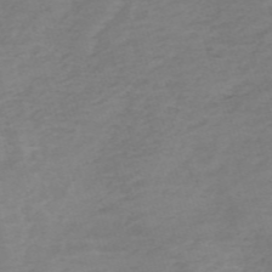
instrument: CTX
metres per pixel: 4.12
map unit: HNb
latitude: -54.7274
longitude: -43.0270
